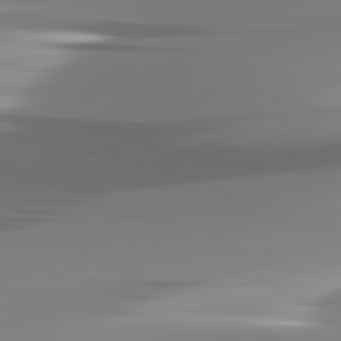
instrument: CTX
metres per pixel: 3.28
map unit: lApd
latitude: 82.9702
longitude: -138.4412
